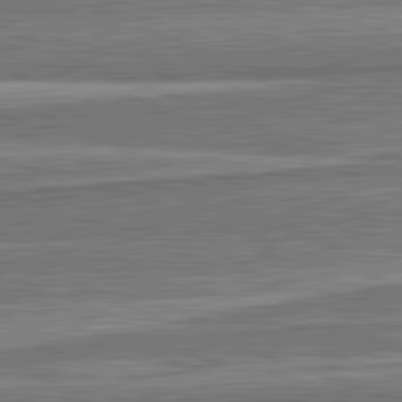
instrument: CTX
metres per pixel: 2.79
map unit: lApd
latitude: 82.1766
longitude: 167.4643
